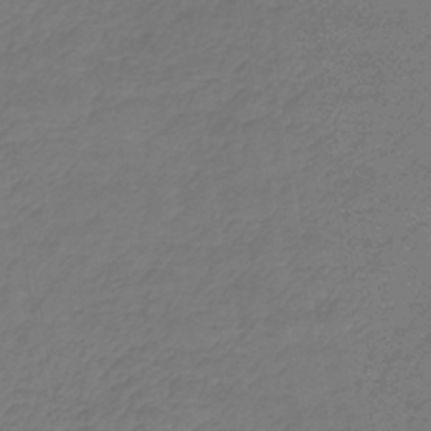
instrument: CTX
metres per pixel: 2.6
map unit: lHb
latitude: -41.8800
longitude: 66.1039
